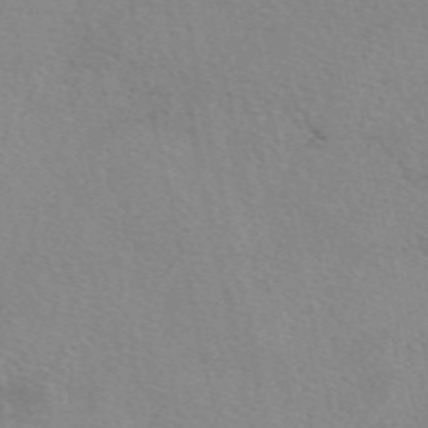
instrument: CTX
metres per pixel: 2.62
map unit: eAb
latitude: 49.4804
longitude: 106.4818
